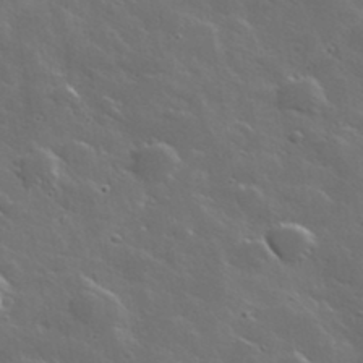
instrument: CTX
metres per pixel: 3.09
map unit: lHvf
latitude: 35.9150
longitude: -91.5182
